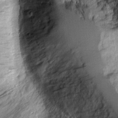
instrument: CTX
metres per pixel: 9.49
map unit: Aa
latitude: 8.5357
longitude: -128.9136
